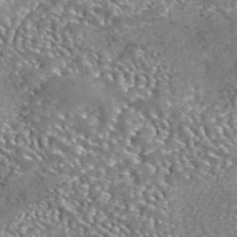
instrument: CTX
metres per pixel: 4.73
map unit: eAb
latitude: 42.7624
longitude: 105.3320
